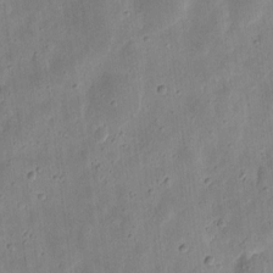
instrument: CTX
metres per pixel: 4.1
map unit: eHh
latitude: 8.5546
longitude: -72.1956
